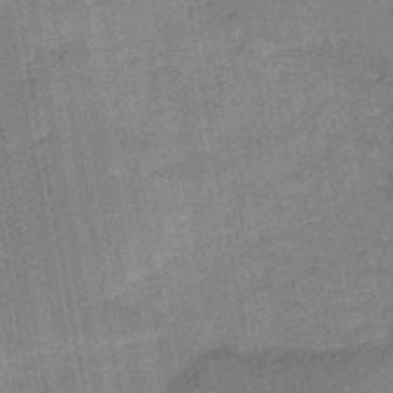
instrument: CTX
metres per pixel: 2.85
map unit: HNb
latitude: -45.6155
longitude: -36.7246
